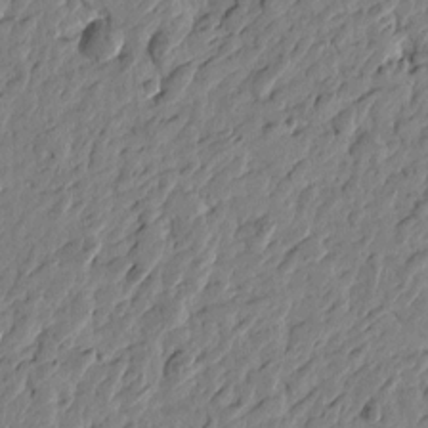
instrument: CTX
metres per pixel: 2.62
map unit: Htu
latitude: -2.7841
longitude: -179.7828
